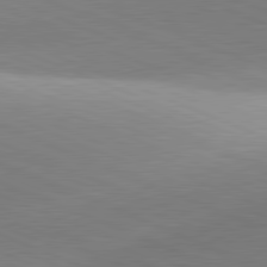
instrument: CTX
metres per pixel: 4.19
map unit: lApd
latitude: 81.5371
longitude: 135.9556
